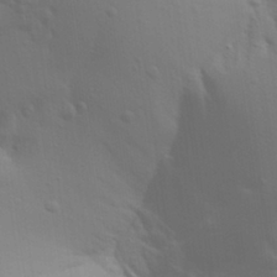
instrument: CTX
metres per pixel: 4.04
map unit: Aa
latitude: 29.9339
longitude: -135.0647
